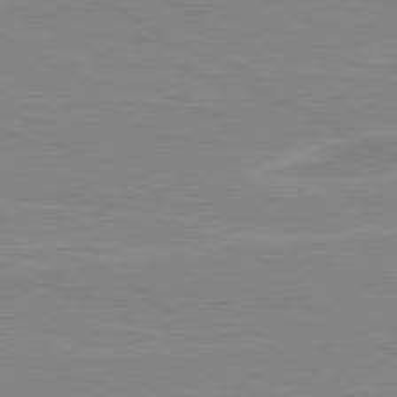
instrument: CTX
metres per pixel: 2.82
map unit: lApd
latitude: 80.6490
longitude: 171.5210
